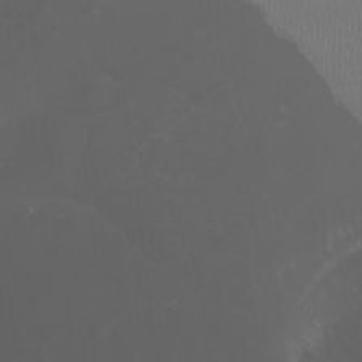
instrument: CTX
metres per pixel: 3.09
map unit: Nhu
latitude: -7.3509
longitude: -74.1578
